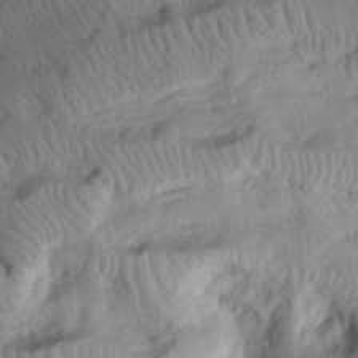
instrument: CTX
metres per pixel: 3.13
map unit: eHh
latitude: 29.7260
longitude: -74.8191
